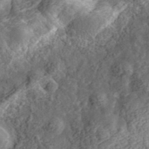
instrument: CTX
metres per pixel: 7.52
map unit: eHh
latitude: 35.6694
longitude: -79.3482
